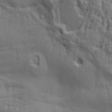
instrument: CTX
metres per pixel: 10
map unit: Aa
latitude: 33.1403
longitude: -136.1200
